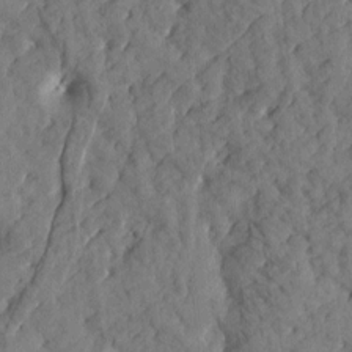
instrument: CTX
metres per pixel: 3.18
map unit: Htu
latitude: 1.0080
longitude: 179.3887
